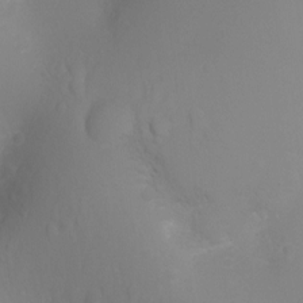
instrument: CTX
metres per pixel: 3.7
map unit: Ht
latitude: -2.9352
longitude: -26.2712
